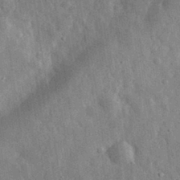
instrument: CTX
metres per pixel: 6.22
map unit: eHh
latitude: 31.5938
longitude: -74.0633
